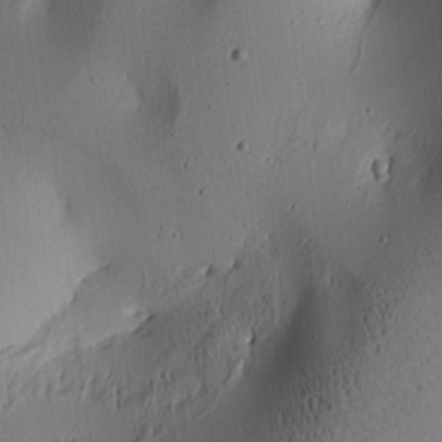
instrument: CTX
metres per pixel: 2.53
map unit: lAa
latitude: 6.0444
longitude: -113.5938
